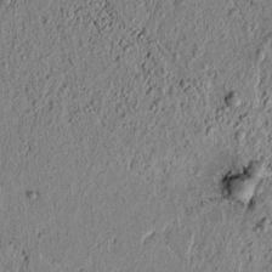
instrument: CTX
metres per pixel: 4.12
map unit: lAvf
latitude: 6.9703
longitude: 163.9556
